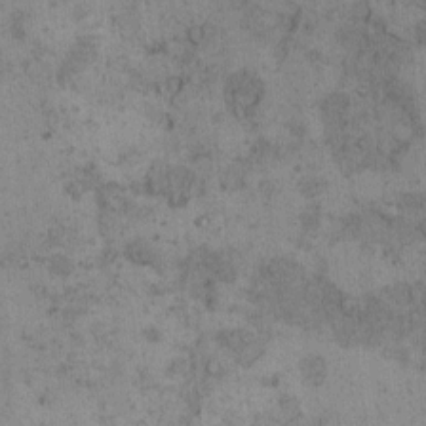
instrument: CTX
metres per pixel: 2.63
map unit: Hto
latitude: 8.3278
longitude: -58.8758
